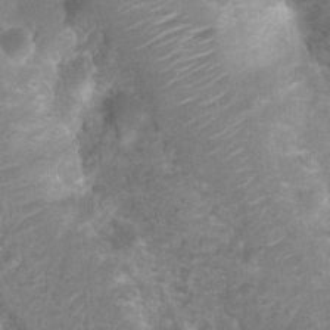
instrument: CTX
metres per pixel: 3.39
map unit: Nhu
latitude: 8.1389
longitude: -21.8395
